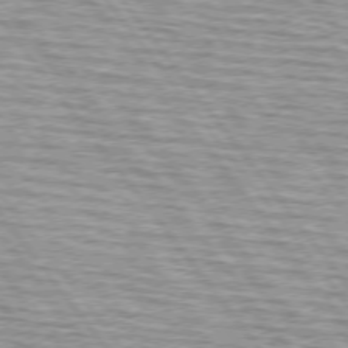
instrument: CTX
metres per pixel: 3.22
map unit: lApd
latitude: 74.7057
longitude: -76.1200
